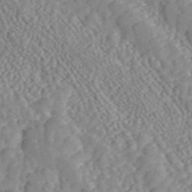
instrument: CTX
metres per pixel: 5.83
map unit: ANa
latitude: 46.5735
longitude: 49.7478
